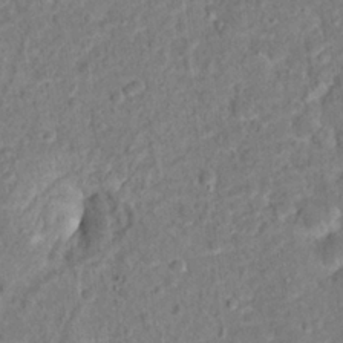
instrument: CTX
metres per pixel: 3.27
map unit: Hto
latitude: 15.2726
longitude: -38.9514
